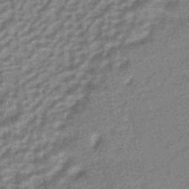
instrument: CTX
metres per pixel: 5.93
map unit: HNhu
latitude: -43.3698
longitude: 90.9353
